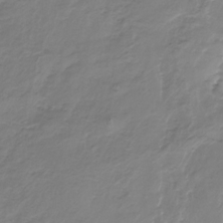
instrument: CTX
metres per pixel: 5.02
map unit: Nhu
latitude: -23.1998
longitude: -57.0458
